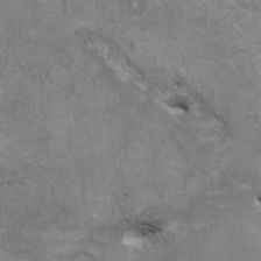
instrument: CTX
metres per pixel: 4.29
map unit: HNhu
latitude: 3.9339
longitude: -4.1389
